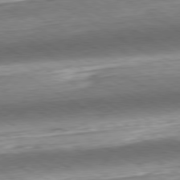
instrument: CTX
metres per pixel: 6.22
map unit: Hpe
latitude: -80.6330
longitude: 22.6708
